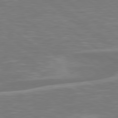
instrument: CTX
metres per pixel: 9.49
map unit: Hpe
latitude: 78.9325
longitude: -126.1578
